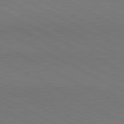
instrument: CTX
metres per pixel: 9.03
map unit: lApd
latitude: 81.0269
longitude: 149.5022
